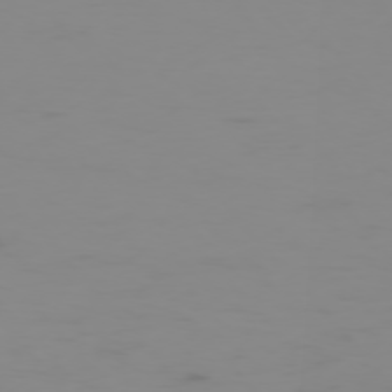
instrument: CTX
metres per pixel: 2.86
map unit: Hpe
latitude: -76.3306
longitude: -10.4790
